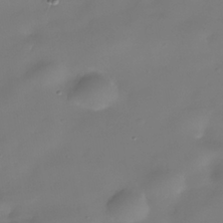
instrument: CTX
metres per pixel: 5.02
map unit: Nhe
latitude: -38.3306
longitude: -118.3467
